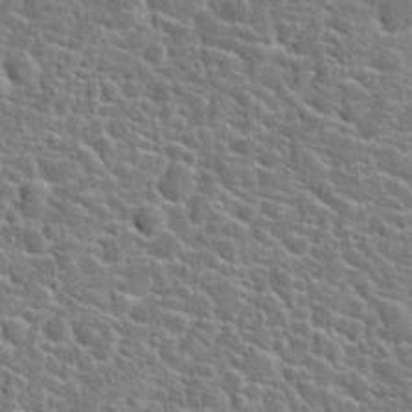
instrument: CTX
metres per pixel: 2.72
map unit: Hto
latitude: 20.4412
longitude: -44.4223
